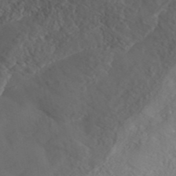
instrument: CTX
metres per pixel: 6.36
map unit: ANa
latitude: 41.4804
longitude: 28.4251
